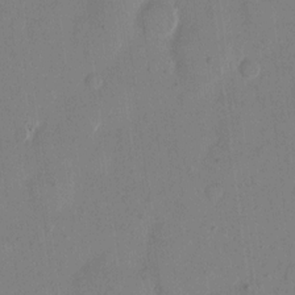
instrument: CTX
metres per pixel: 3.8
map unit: eHh
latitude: 11.0648
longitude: -69.3104
